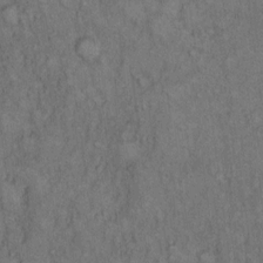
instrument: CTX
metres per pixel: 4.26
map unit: Hto
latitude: 11.0648
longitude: -59.5749
